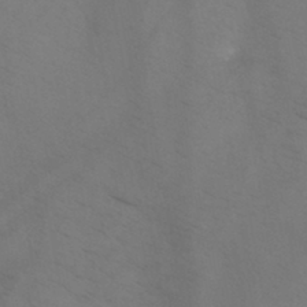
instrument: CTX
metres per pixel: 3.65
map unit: HNb
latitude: -44.3117
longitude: -41.2159
